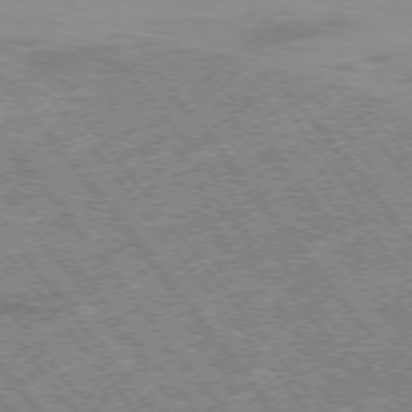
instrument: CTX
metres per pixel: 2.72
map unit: Hpe
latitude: -75.3510
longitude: -20.4034
